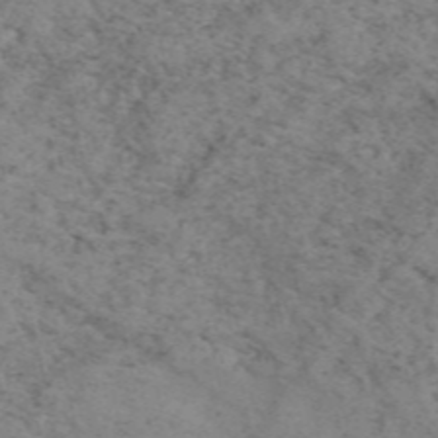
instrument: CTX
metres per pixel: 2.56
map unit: eAb
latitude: 49.8583
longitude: 108.1606
